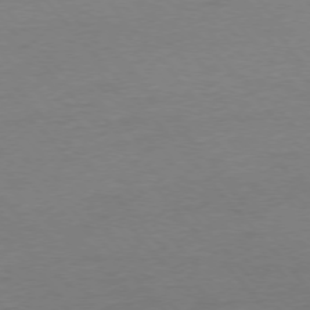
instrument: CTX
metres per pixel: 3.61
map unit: Ap
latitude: -76.6896
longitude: -72.2523
